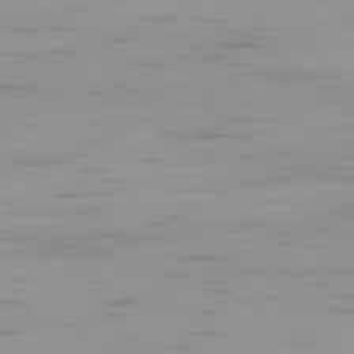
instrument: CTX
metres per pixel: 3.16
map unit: Ap
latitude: -80.0094
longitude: -58.7057
